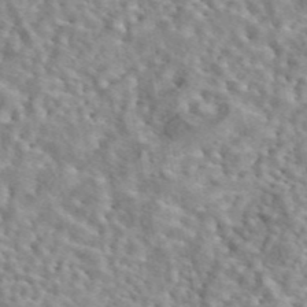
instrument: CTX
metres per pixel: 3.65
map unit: eAb
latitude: 44.2144
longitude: 112.4629
